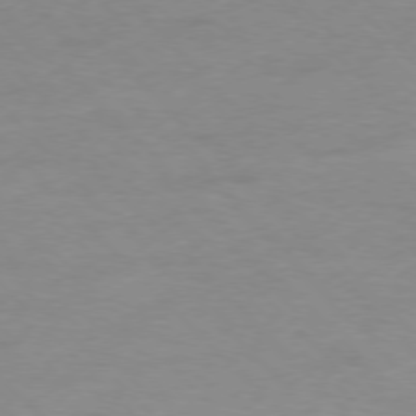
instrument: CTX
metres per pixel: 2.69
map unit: Ap
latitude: -77.7100
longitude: -83.2725
